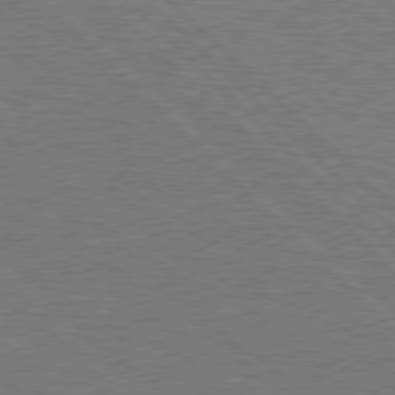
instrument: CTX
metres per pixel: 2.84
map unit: Hpe
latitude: 77.9717
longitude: -151.1025
